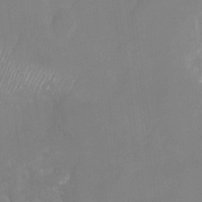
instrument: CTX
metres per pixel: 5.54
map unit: Nhu
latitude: -29.9556
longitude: -64.4034
